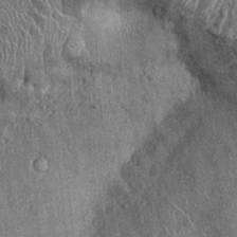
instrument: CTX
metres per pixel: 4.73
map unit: Ht
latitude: -0.5196
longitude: -13.7828
